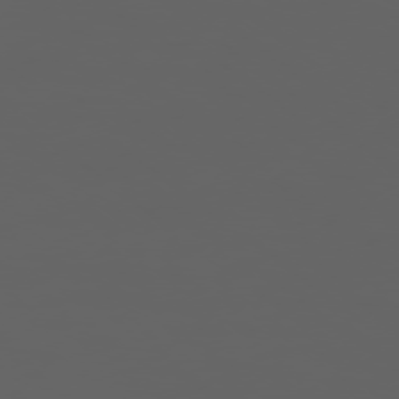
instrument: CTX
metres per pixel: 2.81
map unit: Ap
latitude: -77.4454
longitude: -75.8017
